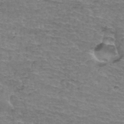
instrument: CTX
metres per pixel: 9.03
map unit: Hto
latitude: 35.9150
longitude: -44.9513
